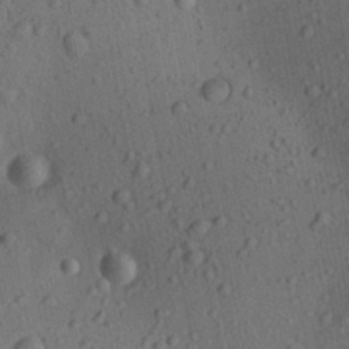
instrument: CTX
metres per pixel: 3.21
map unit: Aa
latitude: 23.1781
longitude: -143.1970
